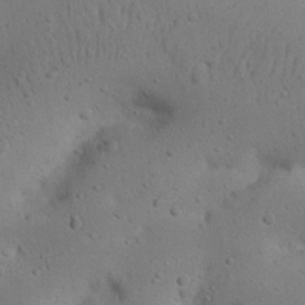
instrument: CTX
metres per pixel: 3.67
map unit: Nhu
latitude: 22.5357
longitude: -72.5168
